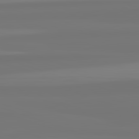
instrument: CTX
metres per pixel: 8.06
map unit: lApd
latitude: 82.4034
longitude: -178.7247
